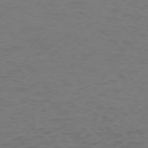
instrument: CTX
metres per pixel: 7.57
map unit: Hpe
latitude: -72.8219
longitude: 8.4062
